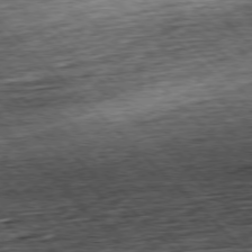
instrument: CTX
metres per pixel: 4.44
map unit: Hpe
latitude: -77.6722
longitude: 13.6344
